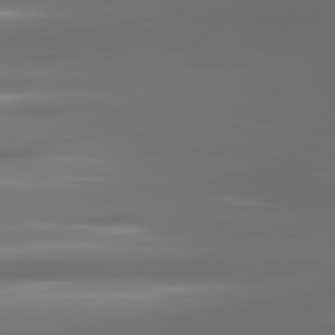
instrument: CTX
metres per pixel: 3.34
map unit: lApd
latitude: 80.9325
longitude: -139.2915
